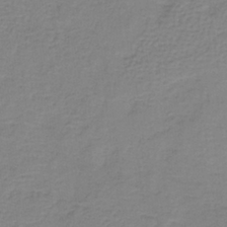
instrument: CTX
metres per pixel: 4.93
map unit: HNb
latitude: -37.1431
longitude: 53.3131
